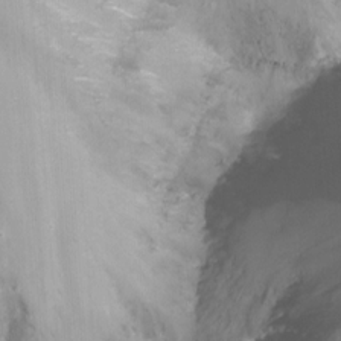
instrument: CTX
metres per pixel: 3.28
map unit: Nhu
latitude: -15.6722
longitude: -51.7449
